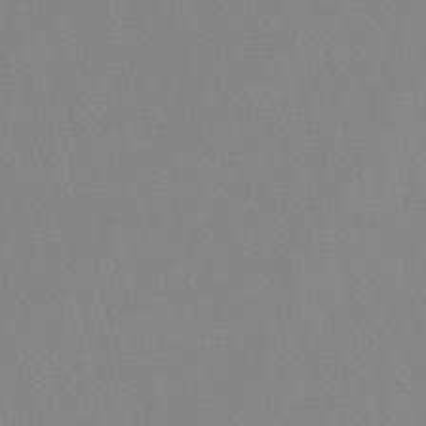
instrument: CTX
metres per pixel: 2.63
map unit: eHb
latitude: -50.5385
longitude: 75.8990
